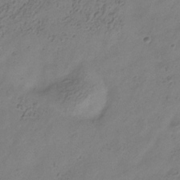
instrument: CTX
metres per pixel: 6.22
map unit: Hve
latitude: -34.7652
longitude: 88.5007
